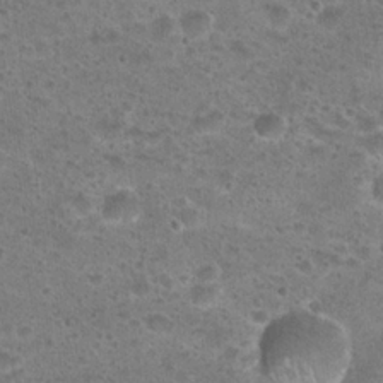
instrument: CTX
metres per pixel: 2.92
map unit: Hto
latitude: 22.8758
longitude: -49.5182
